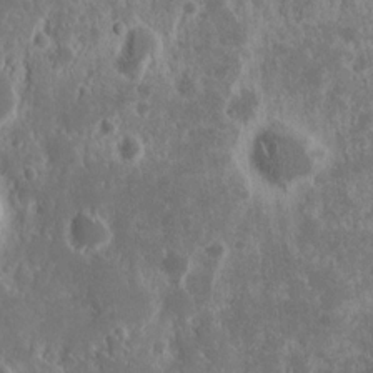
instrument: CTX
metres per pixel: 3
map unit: Nhu
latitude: 14.8569
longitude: -73.0270
